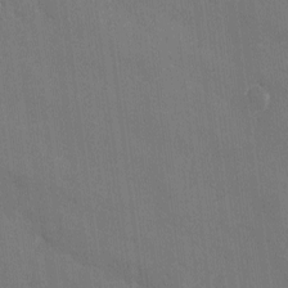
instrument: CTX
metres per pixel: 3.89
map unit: Ave
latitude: -10.8786
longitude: -122.4223
